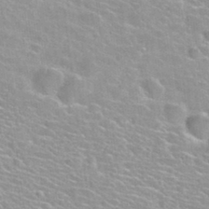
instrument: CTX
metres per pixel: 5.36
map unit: Nhu
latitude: 30.4601
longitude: -49.9717
